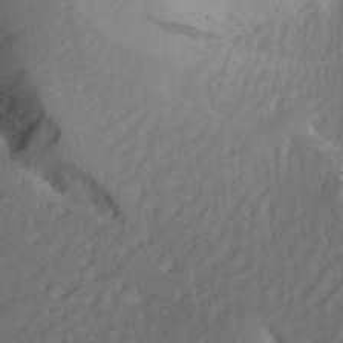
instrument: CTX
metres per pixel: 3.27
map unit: Aa
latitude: 27.9528
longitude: -135.5749
